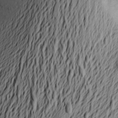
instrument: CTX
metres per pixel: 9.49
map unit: Aa
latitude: 21.9717
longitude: -148.8002
